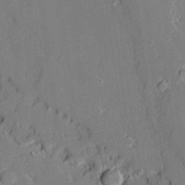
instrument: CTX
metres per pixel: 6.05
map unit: Ave
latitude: 18.6868
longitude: -128.3089
